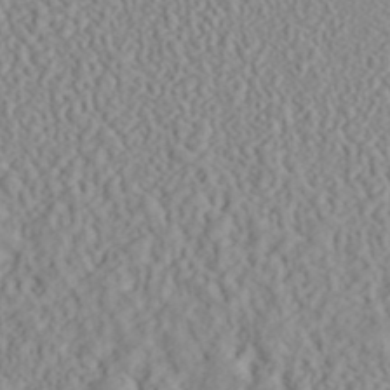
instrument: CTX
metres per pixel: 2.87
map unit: ANa
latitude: 40.1955
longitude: 28.3495
